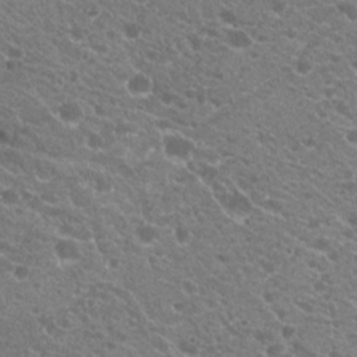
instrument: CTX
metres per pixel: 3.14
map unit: Hto
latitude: 20.2334
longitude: -34.4790
